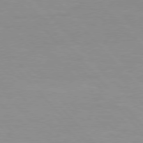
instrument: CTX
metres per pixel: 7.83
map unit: Hpe
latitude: 76.5545
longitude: -155.2726
